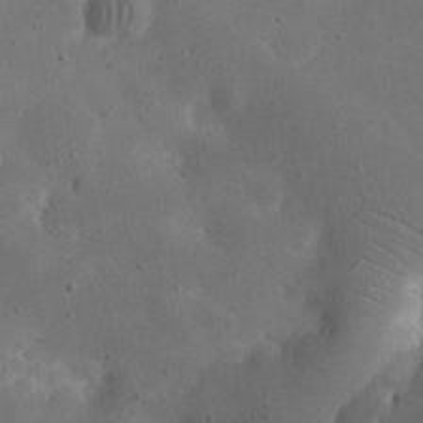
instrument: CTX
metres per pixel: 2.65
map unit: eHh
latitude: 24.1955
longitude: -67.6882
